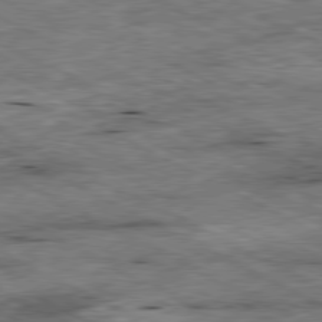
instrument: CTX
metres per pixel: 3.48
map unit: Ap
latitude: -81.0109
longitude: -88.8191
